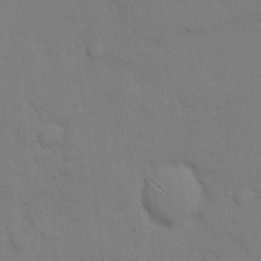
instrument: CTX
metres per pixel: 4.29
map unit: Hto
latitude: 11.9906
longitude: -56.6490
